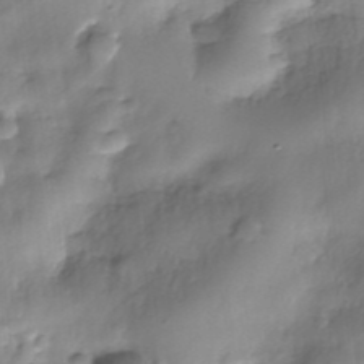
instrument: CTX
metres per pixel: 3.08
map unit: Nhe
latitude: -37.5021
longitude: -148.3467
